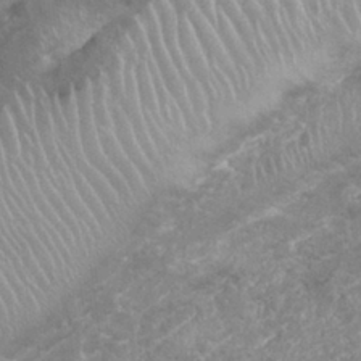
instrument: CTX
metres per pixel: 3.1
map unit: Nhu
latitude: 26.6491
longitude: -61.3481
